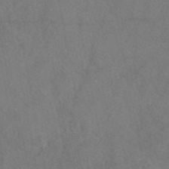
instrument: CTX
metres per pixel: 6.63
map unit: eAb
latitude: 47.8584
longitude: 110.3873
